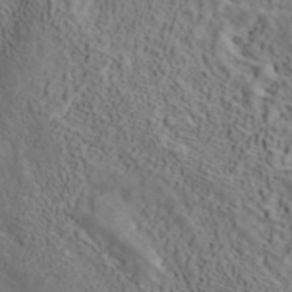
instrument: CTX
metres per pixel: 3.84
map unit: ANa
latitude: 41.8961
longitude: 14.8030
